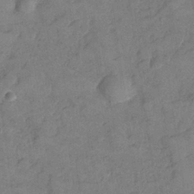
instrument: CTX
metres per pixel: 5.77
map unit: Nhe
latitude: -36.3873
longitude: -177.0836
